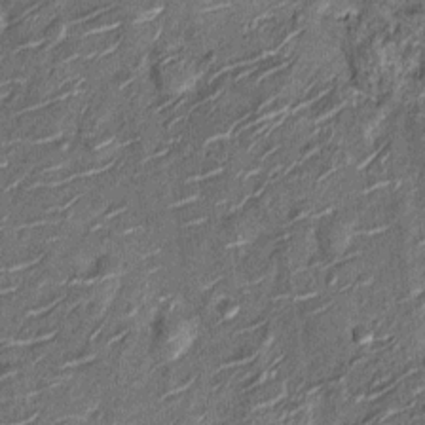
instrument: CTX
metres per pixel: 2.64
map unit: Nhu
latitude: -12.8030
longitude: -22.0444
